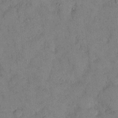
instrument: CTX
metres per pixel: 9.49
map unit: eHh
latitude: 13.1592
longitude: -62.5357
